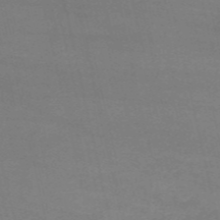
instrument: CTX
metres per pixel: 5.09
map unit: HNb
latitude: -54.9731
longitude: -36.7813
